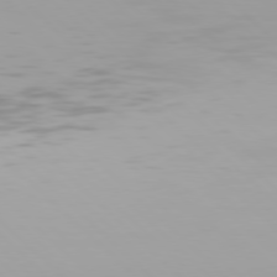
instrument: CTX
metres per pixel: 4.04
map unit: Hpe
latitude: 77.3670
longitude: -132.4601
